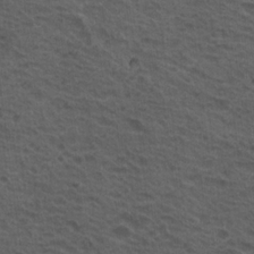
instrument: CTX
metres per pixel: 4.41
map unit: Hto
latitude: 19.4237
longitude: -32.2711
